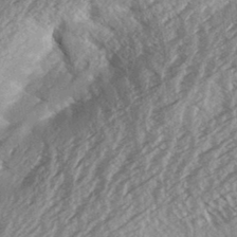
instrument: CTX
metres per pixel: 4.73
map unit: Aa
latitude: 33.1025
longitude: -140.0444
